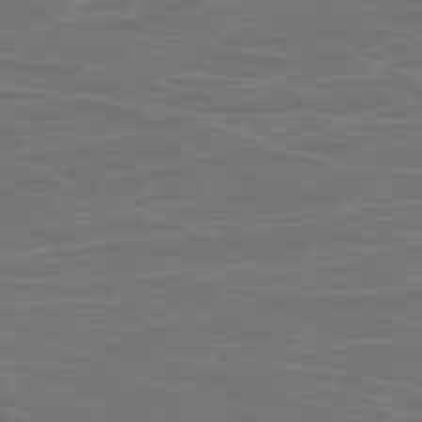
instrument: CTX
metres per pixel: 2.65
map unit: Ap
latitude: -78.8030
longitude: -92.8380
